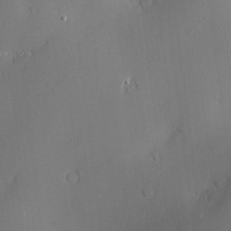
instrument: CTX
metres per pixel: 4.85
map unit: Htu
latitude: -7.3320
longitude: 175.7666
